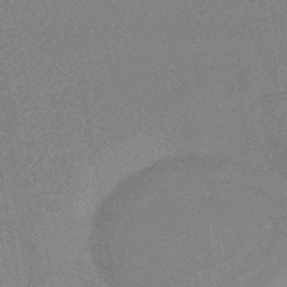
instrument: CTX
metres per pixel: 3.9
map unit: HNhu
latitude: -43.0297
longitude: 99.1998
